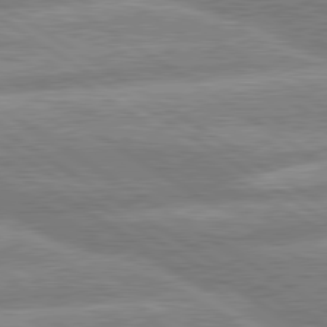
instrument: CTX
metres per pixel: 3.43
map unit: lApd
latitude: 80.1578
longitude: -164.5546
